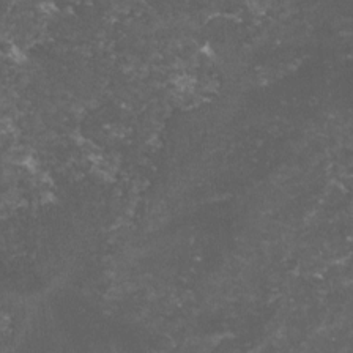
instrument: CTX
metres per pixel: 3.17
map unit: lHvf
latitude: -14.6519
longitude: -99.6504
